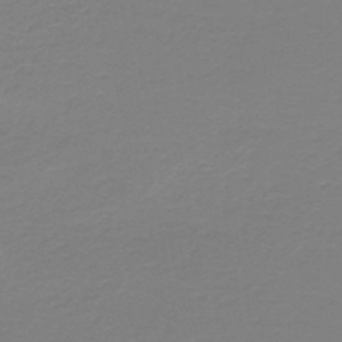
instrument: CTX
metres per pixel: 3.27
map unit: HNb
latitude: -45.6533
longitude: 53.4265
